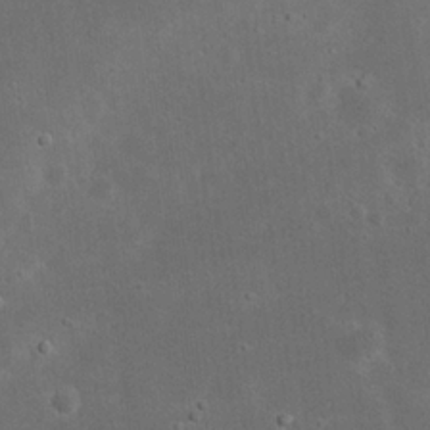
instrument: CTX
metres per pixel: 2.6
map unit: eHh
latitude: 23.5371
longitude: -69.8206
